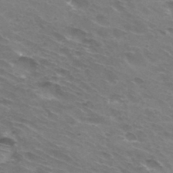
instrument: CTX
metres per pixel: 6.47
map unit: Hto
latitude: 33.6127
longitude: -42.4412
